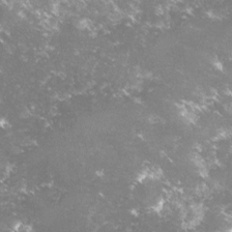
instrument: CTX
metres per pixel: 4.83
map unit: lHvf
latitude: -15.3888
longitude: -99.9528
